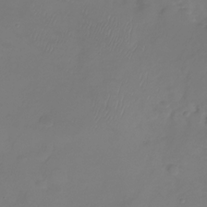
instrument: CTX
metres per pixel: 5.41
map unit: Nhu
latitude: -28.8975
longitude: -59.3293
